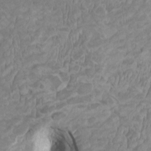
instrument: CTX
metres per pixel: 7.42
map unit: HNhu
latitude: 3.8394
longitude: -3.4615
